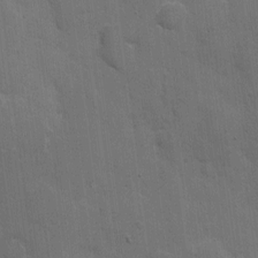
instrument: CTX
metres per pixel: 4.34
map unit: eHh
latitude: 5.1214
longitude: -65.6316
